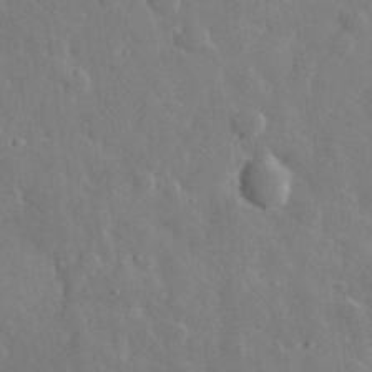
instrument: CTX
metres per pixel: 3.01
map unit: lHvf
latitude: 33.2537
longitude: -85.6316
